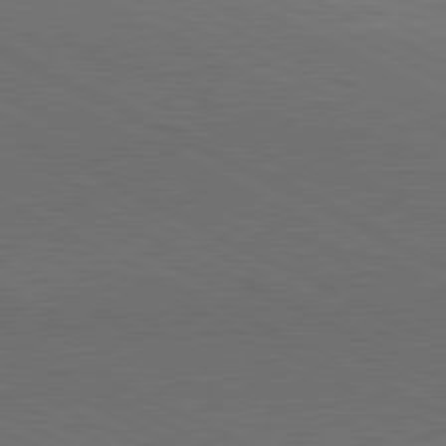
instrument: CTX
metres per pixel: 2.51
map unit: lApd
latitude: 81.2537
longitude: 149.4077
